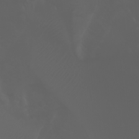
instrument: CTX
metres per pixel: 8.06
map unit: Nhu
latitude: -7.3131
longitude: -73.9339
